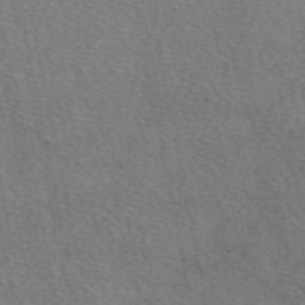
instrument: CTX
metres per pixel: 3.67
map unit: eAb
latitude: 50.1388
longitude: 112.5763
